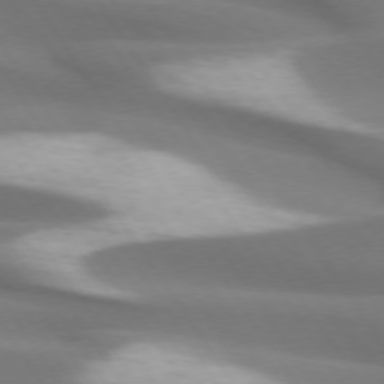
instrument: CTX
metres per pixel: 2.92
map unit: lApd
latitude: 73.8017
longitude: -50.9135
